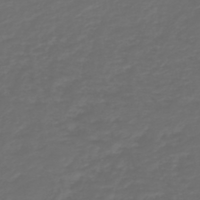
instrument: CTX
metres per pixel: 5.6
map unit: HNb
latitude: -47.8233
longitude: 55.0864
